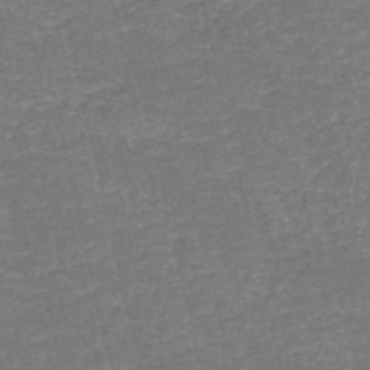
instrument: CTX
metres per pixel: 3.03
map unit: HNb
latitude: -51.0864
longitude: -48.8191
